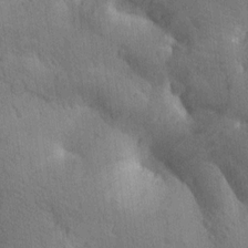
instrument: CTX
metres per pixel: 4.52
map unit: Htu
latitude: -0.0661
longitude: 174.2739
